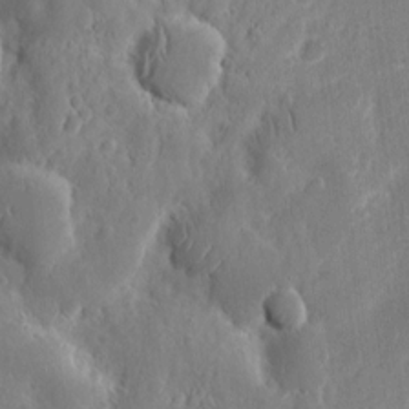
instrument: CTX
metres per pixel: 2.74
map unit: eHh
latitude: 12.9514
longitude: -73.2348
